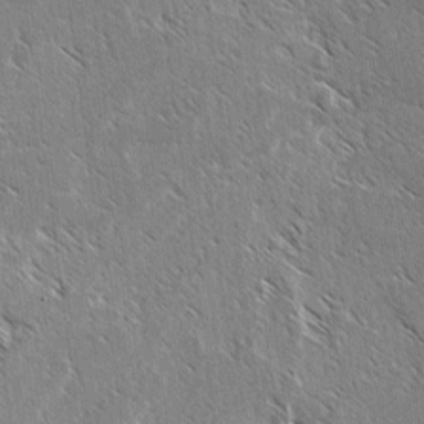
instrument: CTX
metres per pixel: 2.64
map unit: lAvf
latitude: -3.8611
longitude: -114.1766
